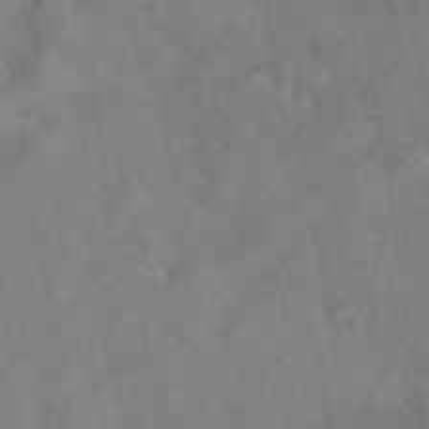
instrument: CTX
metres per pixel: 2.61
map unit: eAb
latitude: 46.3090
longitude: 127.1431
